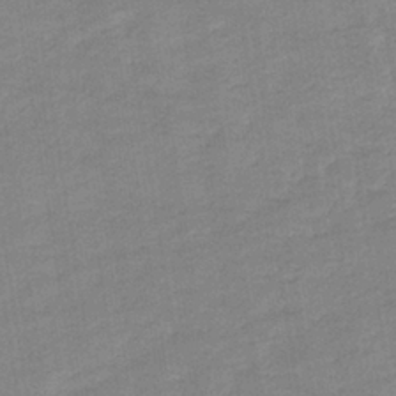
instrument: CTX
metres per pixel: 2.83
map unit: eHb
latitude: -35.9178
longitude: 77.6344
